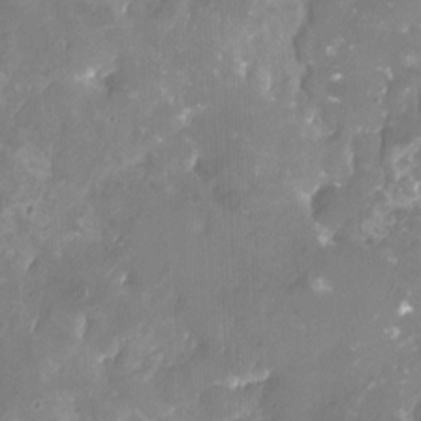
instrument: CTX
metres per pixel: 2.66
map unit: Nhu
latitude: -16.2362
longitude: -57.8205
